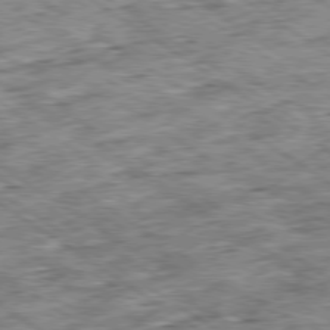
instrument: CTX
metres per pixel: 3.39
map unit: Ap
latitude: -79.5966
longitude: -75.1970
